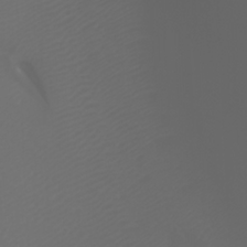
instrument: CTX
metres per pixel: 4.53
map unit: Htu
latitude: -6.4629
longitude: -74.1767
